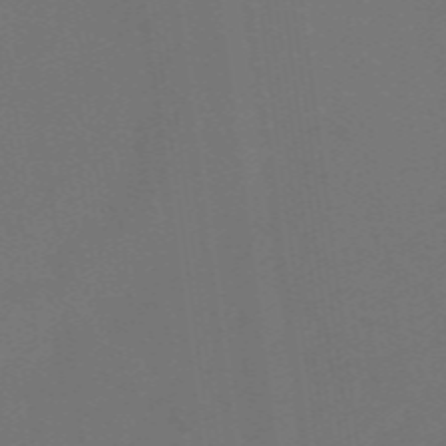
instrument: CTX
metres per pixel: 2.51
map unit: eHb
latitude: -49.8234
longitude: 84.0094
